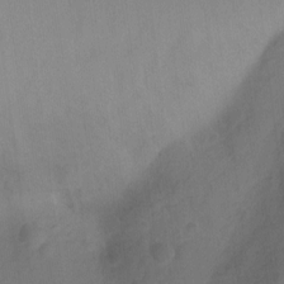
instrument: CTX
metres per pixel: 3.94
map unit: Hto
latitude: -12.1228
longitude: -38.9514
